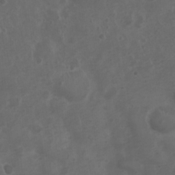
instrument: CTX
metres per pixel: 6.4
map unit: Nhu
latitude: 3.1781
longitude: -14.9325
